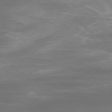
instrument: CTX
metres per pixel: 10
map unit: Ap
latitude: -78.3495
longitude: -94.4790
